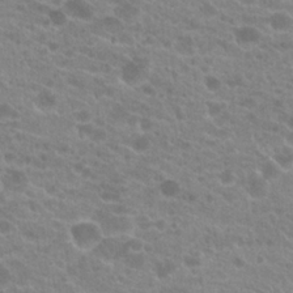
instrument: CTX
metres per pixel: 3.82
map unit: Hto
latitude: 21.1214
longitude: -38.3467
